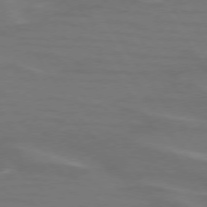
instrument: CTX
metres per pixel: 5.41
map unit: lApd
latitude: 74.4034
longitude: -61.6505
